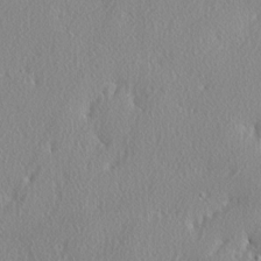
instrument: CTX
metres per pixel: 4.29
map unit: lAvf
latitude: -5.3509
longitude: -109.1403
